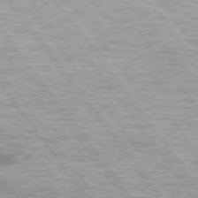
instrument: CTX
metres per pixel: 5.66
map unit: lApd
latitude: 74.7435
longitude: -48.4412
